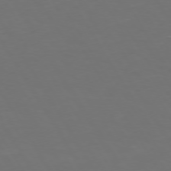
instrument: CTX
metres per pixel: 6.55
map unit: Hpe
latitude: 72.1767
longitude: -126.8002
